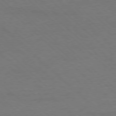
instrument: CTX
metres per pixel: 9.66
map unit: Ap
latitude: -78.6518
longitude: -86.8002
